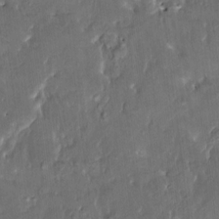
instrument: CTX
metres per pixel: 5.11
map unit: HNhu
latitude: 5.2159
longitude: 10.6141
